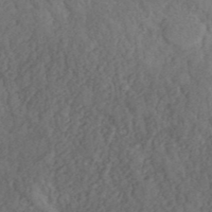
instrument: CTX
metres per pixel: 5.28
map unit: ANa
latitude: 42.4223
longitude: 51.8233
